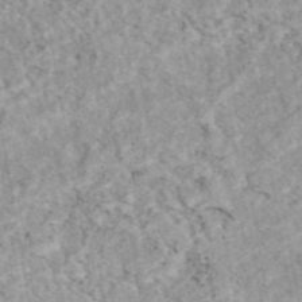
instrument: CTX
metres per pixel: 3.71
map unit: eAb
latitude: 44.1389
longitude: 109.4643
